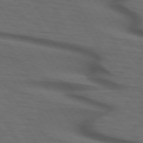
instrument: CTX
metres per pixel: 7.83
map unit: lApd
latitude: 73.5560
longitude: -74.3845
